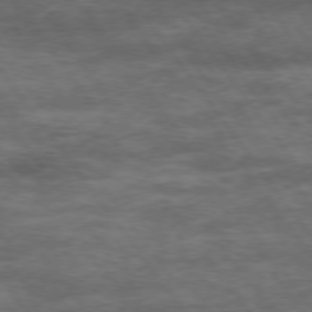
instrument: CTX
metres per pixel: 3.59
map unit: Hpe
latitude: 74.1767
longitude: -143.5560
